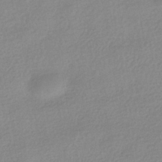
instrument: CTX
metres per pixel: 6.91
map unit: HNhu
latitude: -41.1431
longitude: 95.1053
